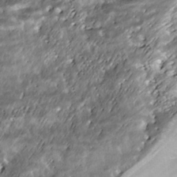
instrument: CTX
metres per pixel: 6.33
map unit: Nhe
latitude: -39.7100
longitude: -117.1403
